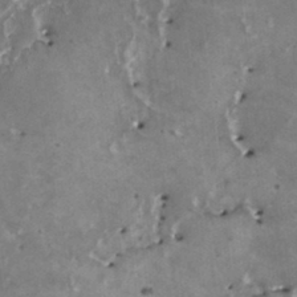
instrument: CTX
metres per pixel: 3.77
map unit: HNhu
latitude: 1.7638
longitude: 5.8044
